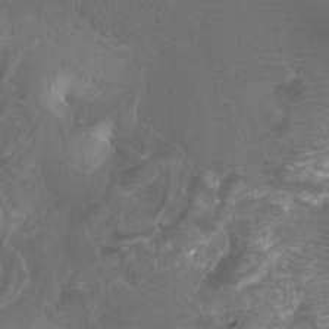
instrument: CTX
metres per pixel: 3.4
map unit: Htu
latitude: -7.1998
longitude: -49.2537
